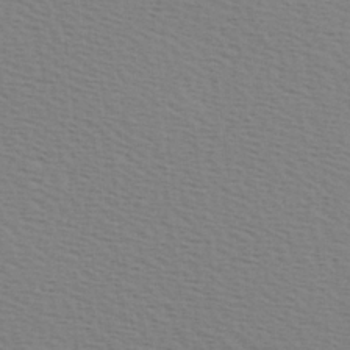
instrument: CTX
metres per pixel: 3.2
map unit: Hve
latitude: 2.3656
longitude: -125.1592
